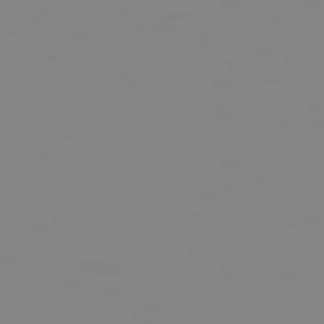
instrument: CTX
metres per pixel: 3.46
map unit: Hpe
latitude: 74.5357
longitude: -127.4427
